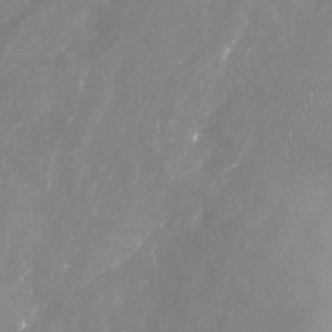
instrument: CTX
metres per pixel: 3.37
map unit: Nhu
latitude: -23.3888
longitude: -57.3103
